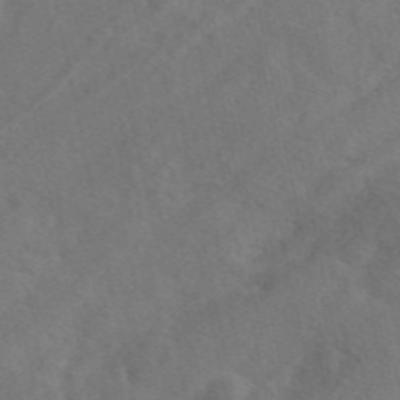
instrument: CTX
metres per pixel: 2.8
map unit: eAb
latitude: 49.5182
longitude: 119.3888
